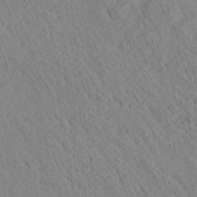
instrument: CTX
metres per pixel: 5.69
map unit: Ave
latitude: 21.3104
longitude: -140.1199
